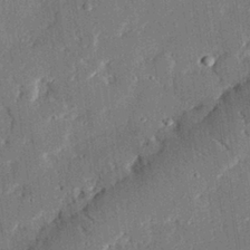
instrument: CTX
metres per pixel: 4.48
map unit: eHh
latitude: 27.5749
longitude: -81.9528
